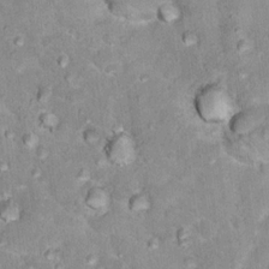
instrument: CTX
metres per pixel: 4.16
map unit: Hto
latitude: 17.3104
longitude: -35.7638
